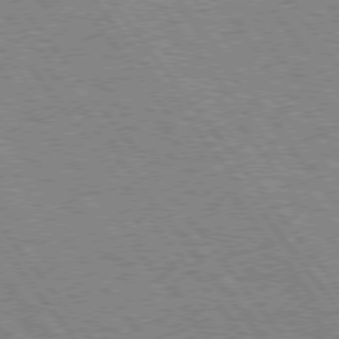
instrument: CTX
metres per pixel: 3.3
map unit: Hpe
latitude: 75.3860
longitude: -149.4049
